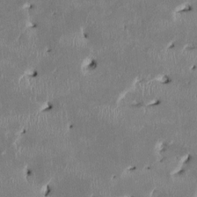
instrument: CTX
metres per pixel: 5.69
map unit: HNhu
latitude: 2.3656
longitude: -5.6694
